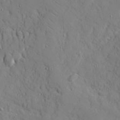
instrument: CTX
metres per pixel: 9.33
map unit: Ave
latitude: 10.9136
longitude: -101.3293
